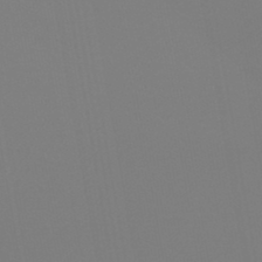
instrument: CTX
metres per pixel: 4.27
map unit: HNb
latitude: -46.1228
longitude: 55.4832
